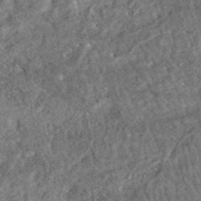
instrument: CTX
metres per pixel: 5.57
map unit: HNhu
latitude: -47.9745
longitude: 102.5385
